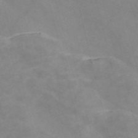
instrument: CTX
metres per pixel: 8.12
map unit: Nve
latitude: -57.7100
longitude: 58.4817
